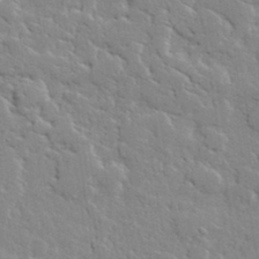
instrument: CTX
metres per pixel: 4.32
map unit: lHvf
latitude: 33.3104
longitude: -91.5371
